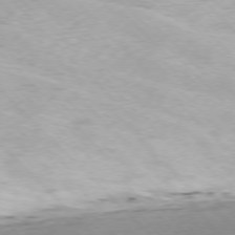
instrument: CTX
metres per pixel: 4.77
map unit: Ap
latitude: -77.0864
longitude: -65.5371
